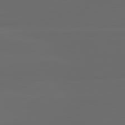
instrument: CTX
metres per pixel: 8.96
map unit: lApd
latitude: 82.9702
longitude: -132.0444
